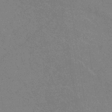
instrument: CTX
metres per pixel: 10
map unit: eHb
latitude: -37.1809
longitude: 76.6518
